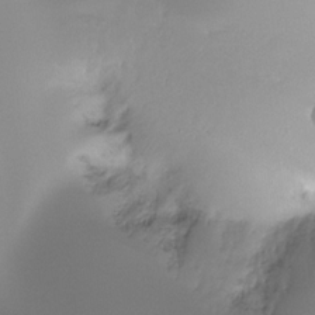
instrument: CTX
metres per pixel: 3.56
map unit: Ht
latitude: -16.7275
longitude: -45.8961
